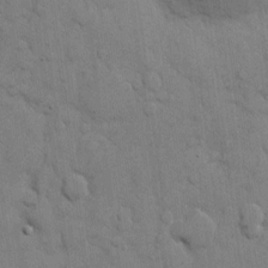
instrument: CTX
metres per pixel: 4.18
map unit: eHh
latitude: 10.3467
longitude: -67.2725
